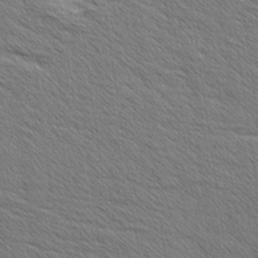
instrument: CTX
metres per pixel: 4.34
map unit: Aa
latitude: 6.6301
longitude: -137.0081
